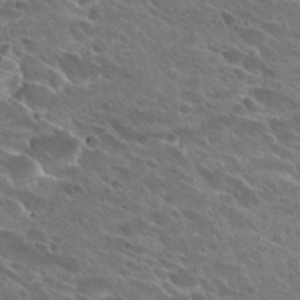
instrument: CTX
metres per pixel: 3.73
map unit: Hto
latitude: 27.4049
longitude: -42.0255
